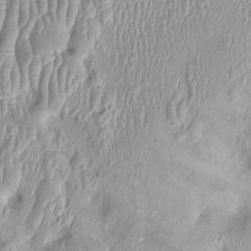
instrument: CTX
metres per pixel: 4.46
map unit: Ht
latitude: -0.1039
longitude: -13.7261
